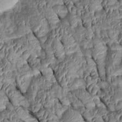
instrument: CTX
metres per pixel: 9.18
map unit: Htu
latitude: 1.3103
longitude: 148.3118
